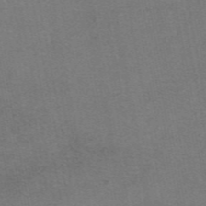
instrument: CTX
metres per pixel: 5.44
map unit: eAb
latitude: 47.4049
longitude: 104.4818
